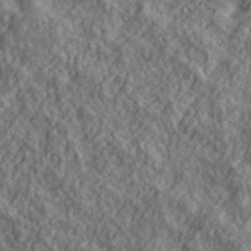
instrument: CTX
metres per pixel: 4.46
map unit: lHvf
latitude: 39.7450
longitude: -89.6694
